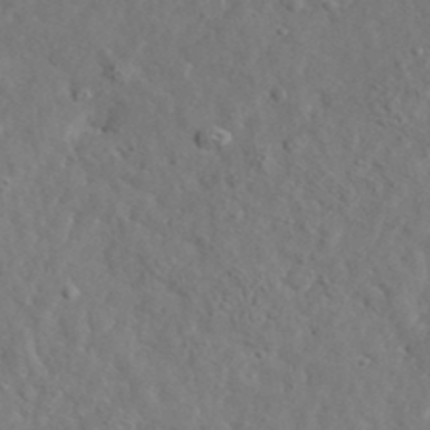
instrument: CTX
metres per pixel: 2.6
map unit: lHvf
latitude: 35.9528
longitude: -86.5168
